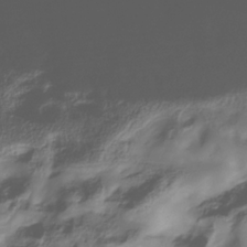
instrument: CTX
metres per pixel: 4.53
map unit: Hve
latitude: -30.8975
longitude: 90.1984
